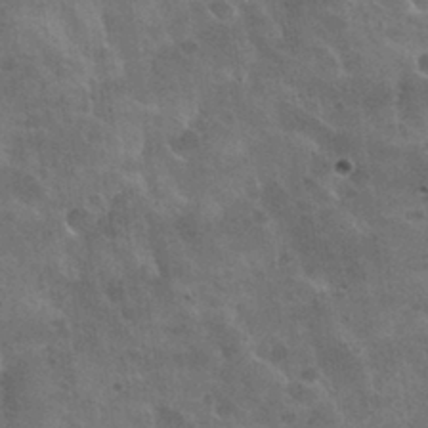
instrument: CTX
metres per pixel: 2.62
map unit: Nhu
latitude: 31.2348
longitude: -54.7057
